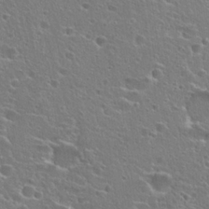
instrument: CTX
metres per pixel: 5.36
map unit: Hto
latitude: 25.0080
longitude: -44.8380
